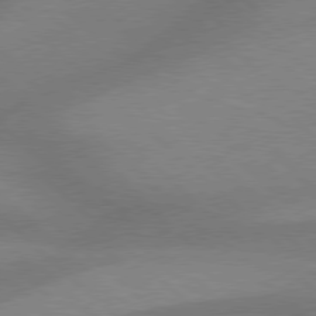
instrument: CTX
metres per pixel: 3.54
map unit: Hpe
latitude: 77.8961
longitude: -156.6868
